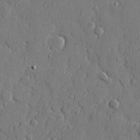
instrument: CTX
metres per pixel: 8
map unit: lHvf
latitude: 23.7450
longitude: 141.5588
